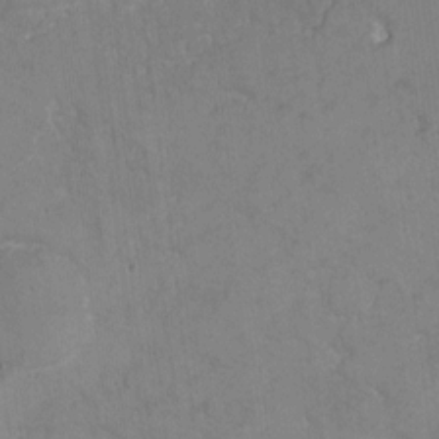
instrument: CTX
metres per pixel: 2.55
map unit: eHh
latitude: 4.3656
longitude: -69.3860
